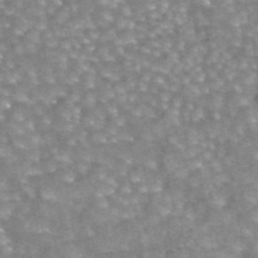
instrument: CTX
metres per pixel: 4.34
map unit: eAb
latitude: 44.5357
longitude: 105.0675
